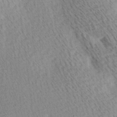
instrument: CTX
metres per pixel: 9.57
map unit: Ave
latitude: 10.7435
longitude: -107.2159
